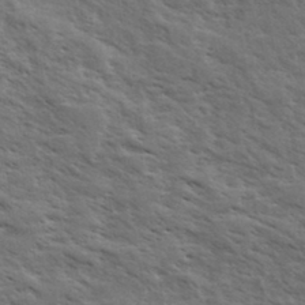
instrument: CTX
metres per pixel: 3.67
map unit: eHh
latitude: 34.5356
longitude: -140.8191
